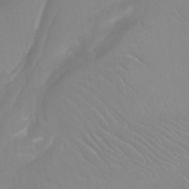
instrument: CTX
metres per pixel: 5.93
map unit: Htu
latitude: -12.0661
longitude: -73.4994
